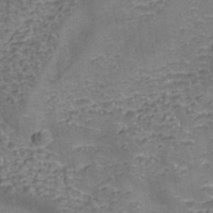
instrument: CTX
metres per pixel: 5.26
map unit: Nhe
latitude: -45.4454
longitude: 152.5951
